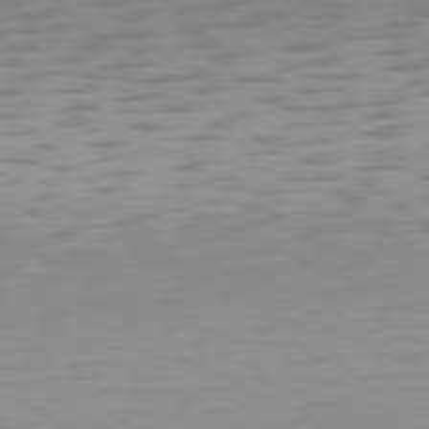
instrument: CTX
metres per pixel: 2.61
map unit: Hpe
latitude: 77.8394
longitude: -162.4412
